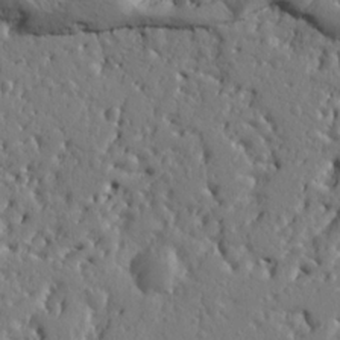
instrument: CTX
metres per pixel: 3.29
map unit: Ht
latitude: 10.2901
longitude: -76.8380
